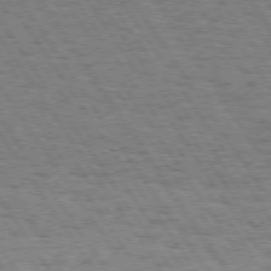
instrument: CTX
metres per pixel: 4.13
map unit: Hpe
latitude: 73.8395
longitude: -134.1577
